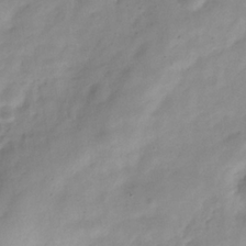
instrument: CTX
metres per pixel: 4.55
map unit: Hve
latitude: -32.7086
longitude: 90.7086
